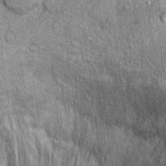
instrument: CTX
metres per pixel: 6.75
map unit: Ht
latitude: 11.0459
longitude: -38.1389
